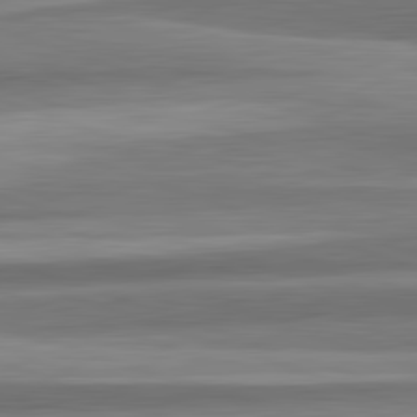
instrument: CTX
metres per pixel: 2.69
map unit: lApd
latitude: 82.5356
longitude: 178.9919
